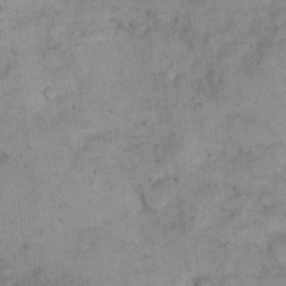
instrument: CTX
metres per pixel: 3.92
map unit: eHh
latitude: 21.0459
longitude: -60.6490
